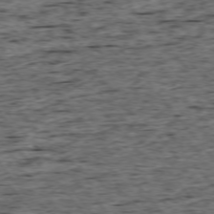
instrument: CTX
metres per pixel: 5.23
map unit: Ap
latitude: -75.5588
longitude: -92.6112
